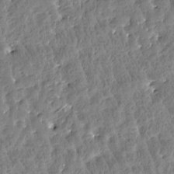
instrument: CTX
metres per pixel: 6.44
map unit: Htu
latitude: -3.4832
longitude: 176.0661
